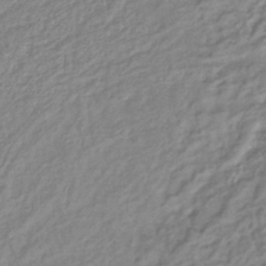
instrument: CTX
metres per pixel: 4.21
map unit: lHb
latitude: -41.6533
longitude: 75.7289
